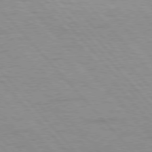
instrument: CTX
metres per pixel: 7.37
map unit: Hpe
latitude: 76.7435
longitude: -153.7450
